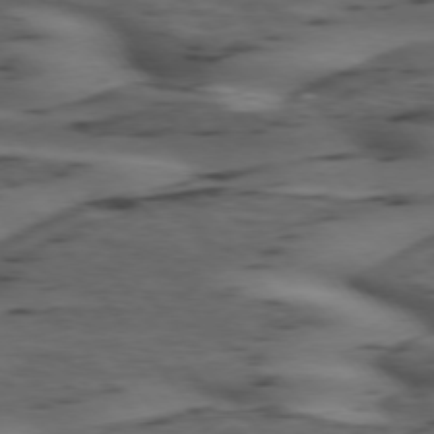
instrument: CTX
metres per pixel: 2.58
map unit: lApd
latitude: 74.7057
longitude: -70.4223
